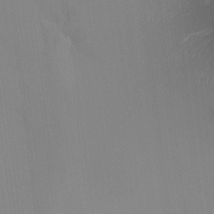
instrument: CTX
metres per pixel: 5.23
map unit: HNhu
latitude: 7.1781
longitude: 1.8612
